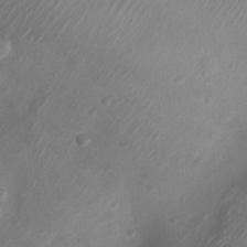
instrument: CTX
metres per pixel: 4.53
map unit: Nhu
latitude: 5.3104
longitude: -18.5168
